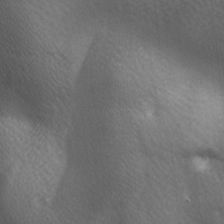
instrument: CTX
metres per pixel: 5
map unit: lAa
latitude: -6.1605
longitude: -121.7261
